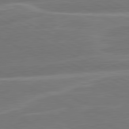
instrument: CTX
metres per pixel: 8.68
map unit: lApd
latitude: 80.8758
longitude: 128.1417
